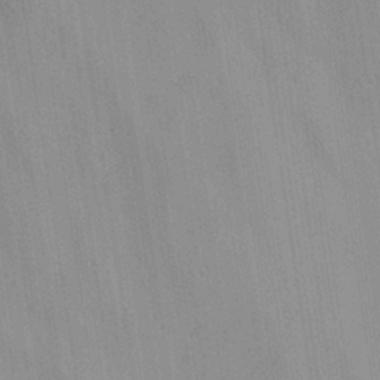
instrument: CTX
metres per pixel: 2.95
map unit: Ave
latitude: 23.3482
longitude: -136.1200
